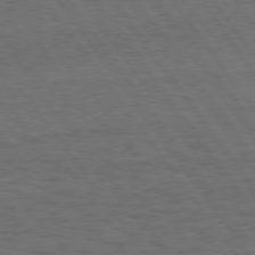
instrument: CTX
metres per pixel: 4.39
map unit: Hpe
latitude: 75.2537
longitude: -136.1200
